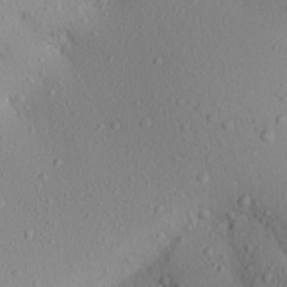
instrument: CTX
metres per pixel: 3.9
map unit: Aa
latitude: 21.7261
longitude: -145.4048
